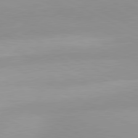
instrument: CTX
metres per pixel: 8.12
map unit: lApd
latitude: 80.8191
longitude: 135.0486
